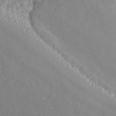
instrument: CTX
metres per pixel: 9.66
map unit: ANa
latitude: 46.2334
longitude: 49.9745
